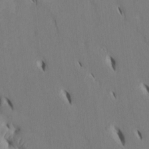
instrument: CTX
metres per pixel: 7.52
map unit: Htu
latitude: 2.8947
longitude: 147.8989
